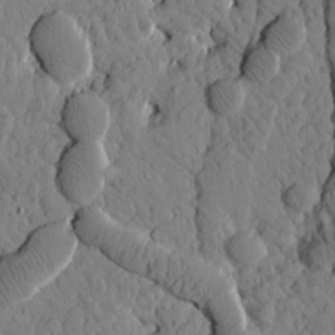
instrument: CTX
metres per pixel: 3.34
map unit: Htu
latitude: 1.3670
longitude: 176.9542
